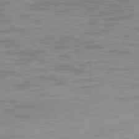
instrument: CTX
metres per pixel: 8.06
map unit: Ap
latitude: -78.5762
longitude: -69.3482
